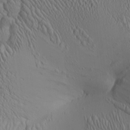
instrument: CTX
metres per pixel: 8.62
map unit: Aa
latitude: 25.7827
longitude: -135.7260
